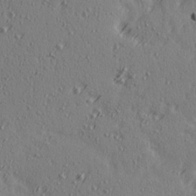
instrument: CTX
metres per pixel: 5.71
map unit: Ave
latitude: 14.5357
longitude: -105.9339
